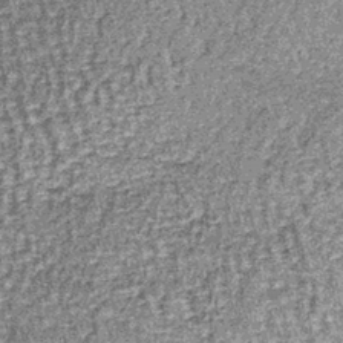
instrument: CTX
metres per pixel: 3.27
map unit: lHb
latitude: -38.9730
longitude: 66.8786
